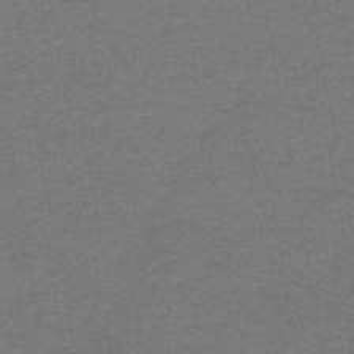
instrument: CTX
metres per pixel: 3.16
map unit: HNhu
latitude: -49.1809
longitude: 99.9367
